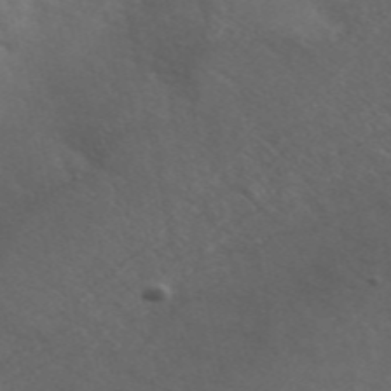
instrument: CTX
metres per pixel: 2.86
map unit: ANa
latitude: 48.8758
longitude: -73.4049
